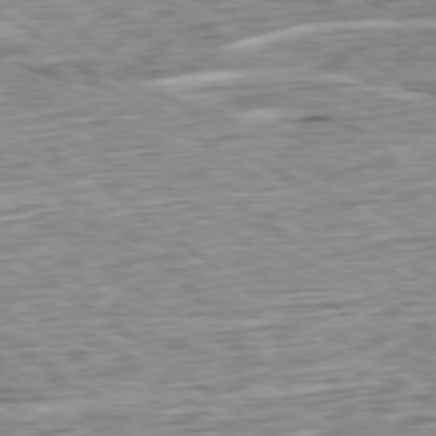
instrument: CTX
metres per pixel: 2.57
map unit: Ap
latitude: -79.1431
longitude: -76.1577
